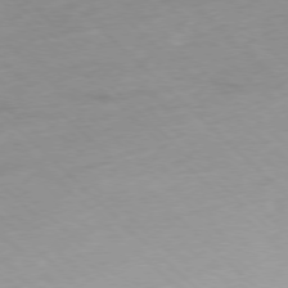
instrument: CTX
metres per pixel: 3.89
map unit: Ap
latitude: -77.5777
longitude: -60.7246
